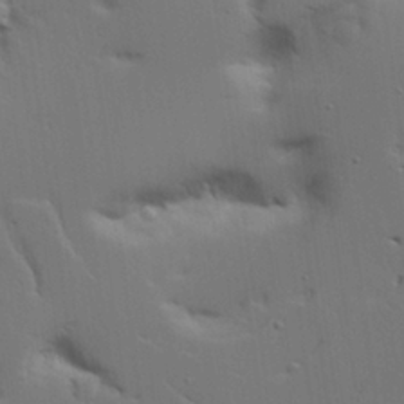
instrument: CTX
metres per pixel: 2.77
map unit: Aa
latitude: 21.4994
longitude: -124.0444
